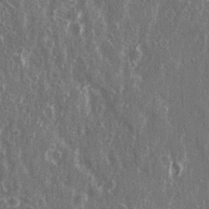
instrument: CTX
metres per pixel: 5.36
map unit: Ave
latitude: 22.2900
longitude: -133.7072
